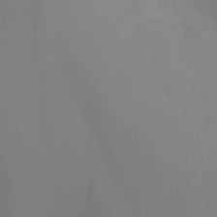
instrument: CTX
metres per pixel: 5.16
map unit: Ht
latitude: -13.5777
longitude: -44.4979
